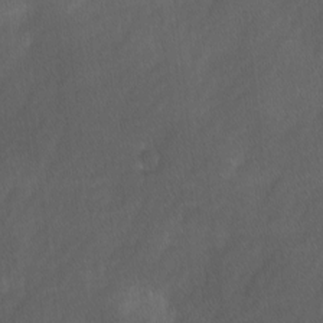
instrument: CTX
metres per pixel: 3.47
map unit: Ave
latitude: -0.5574
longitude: -113.4804
